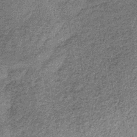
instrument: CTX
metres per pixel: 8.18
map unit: lHb
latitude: -38.2550
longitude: 65.5777
